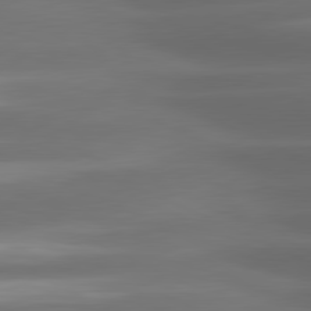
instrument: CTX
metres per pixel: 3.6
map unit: lApd
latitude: 81.2348
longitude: -143.0836
